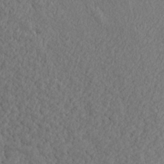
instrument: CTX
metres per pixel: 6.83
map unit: Aa
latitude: 15.3860
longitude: -142.1200
